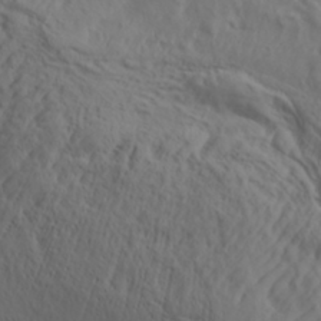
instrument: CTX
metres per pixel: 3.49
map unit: Aa
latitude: 30.6680
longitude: -133.3104
